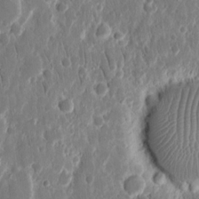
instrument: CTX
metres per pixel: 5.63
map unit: eHh
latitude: 12.3090
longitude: -72.2334
